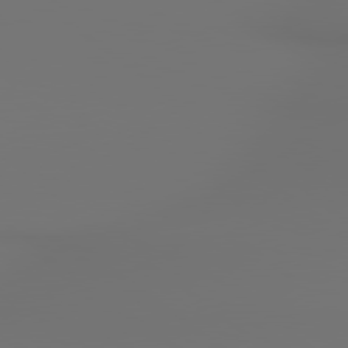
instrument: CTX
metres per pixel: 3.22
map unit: lApd
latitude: 79.3104
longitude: 177.9367
